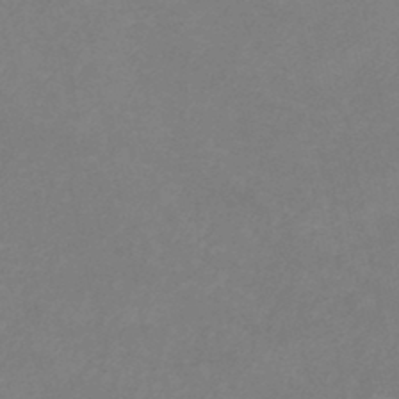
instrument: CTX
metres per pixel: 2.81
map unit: lHb
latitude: -37.3698
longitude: 73.1053
